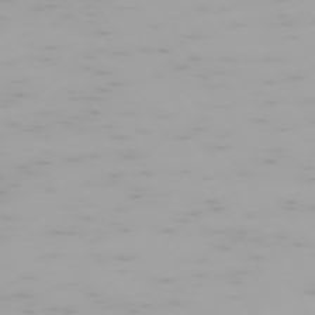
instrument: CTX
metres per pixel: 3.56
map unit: Hpe
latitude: -74.0472
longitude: 4.4440
